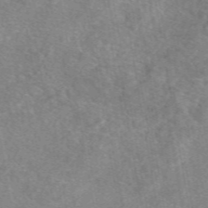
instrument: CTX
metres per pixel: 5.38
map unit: eAb
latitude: 48.5546
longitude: 110.8219
